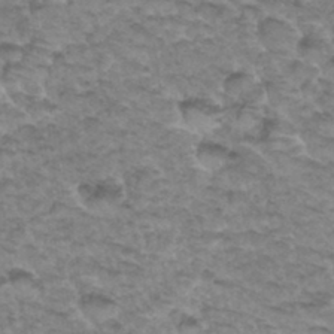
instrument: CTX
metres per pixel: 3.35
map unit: Hto
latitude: 34.8758
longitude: -47.9339
